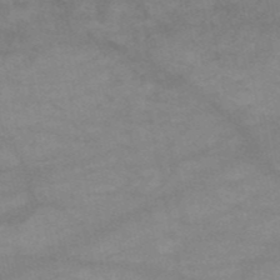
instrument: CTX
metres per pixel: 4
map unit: HNb
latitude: -53.0675
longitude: -41.8016
